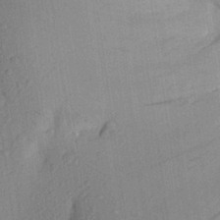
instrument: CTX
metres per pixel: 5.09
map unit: Aa
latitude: 25.9528
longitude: -145.2726
